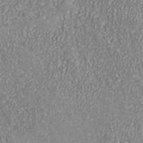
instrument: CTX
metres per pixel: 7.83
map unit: ANa
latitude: 41.8772
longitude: 18.2550
